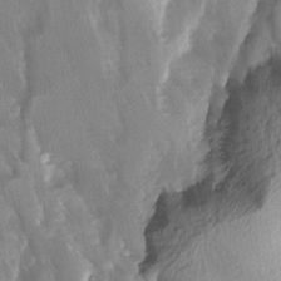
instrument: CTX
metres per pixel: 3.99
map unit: Ave
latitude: -11.5210
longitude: -119.5560
